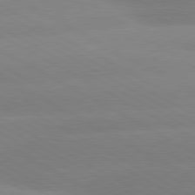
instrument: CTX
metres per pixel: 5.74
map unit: lApd
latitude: 80.5924
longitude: -153.4805
